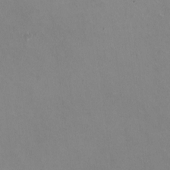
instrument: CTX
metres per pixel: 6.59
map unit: HNhu
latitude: -1.0109
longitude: -2.4790
